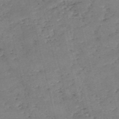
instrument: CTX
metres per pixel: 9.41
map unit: eHh
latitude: -55.1431
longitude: -91.1970
